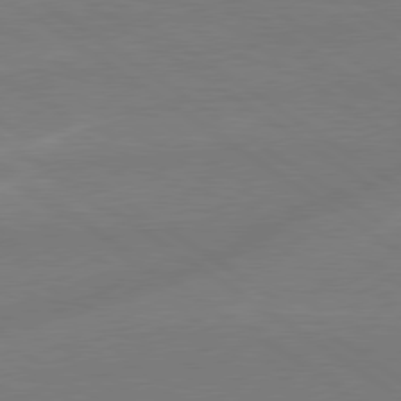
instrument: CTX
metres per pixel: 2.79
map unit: lApd
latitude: 79.1403
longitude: -142.9514
